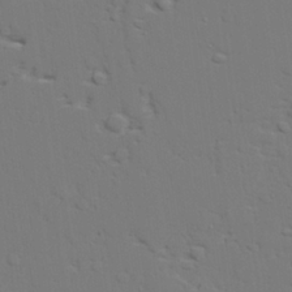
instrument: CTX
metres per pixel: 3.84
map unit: lAvf
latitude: 27.4804
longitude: -109.3859
